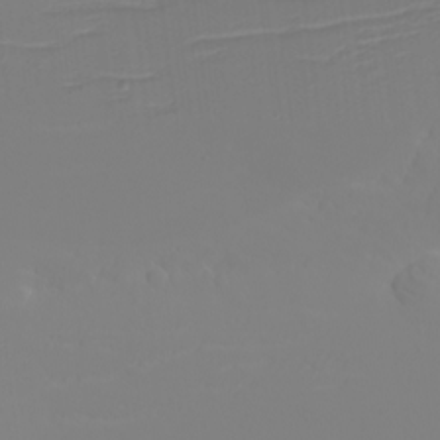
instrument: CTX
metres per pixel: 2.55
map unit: eHh
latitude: -5.7855
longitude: -84.4979
